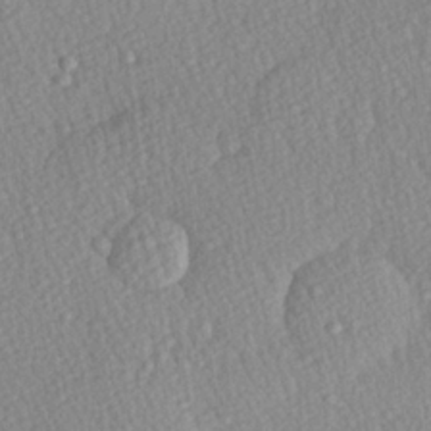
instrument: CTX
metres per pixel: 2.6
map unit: Hve
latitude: 26.6491
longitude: -93.8016
